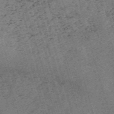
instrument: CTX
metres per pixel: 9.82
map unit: Nve
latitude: -59.7099
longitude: 64.2173
